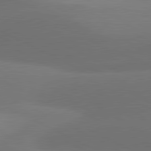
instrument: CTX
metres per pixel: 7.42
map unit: lApd
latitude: 81.0458
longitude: 126.8974
